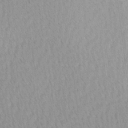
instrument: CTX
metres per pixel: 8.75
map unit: Ave
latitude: 11.3860
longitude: -107.2348
